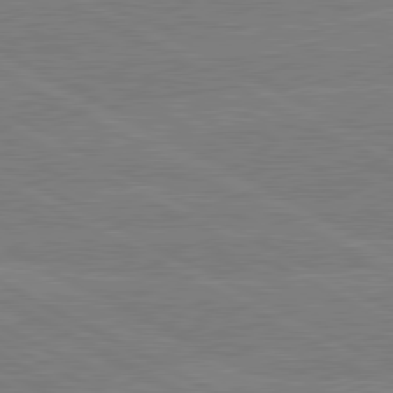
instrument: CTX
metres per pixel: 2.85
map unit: lApd
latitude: 80.4601
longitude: -127.7261
